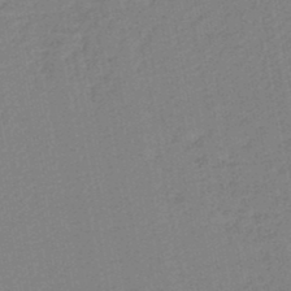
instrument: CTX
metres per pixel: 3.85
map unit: lHb
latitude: -46.5384
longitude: 73.3132
